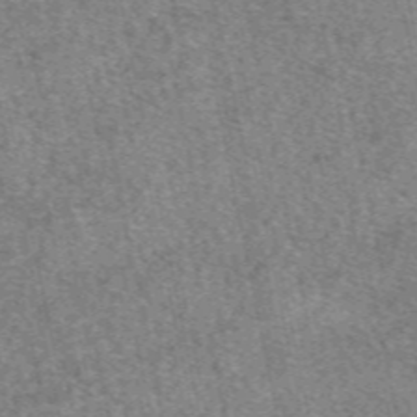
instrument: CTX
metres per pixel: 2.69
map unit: eAb
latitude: 49.3482
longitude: 107.8234
